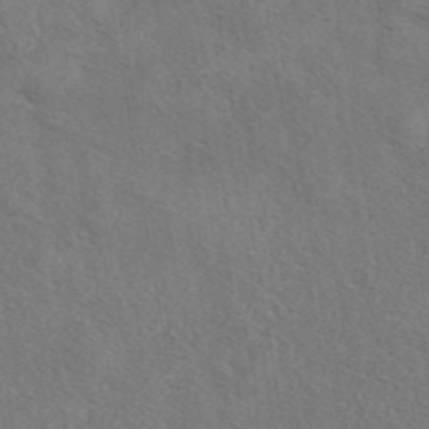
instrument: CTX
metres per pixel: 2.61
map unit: eAb
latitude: 42.5924
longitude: 111.1620
